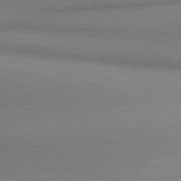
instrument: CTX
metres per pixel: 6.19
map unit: lApd
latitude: 80.3656
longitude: 165.6533
